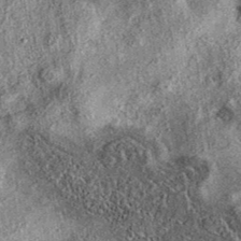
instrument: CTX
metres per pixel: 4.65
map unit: eAb
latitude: 37.4993
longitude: 108.1606
